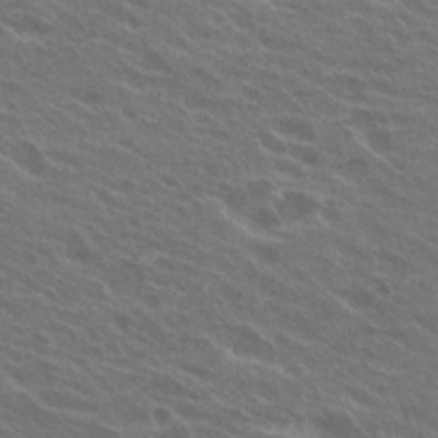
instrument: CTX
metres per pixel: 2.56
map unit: Hto
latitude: 24.5734
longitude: -38.2333
